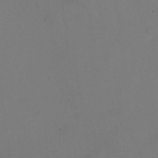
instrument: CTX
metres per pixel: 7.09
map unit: Hto
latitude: 0.5734
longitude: -33.8205
